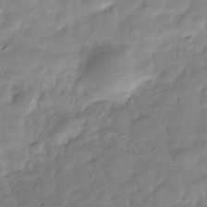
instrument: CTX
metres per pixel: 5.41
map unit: Hve
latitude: -30.8786
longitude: 90.7652
